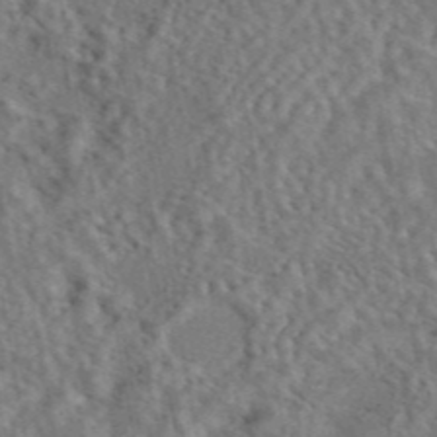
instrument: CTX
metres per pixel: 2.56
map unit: eAb
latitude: 43.6505
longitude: 109.1620
